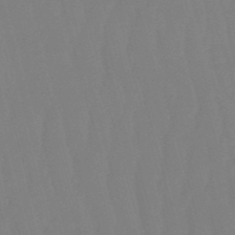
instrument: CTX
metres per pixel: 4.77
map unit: eHb
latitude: -50.7841
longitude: 75.4644
